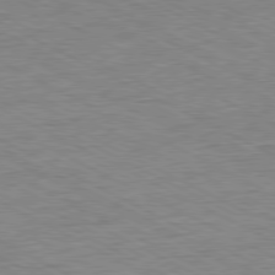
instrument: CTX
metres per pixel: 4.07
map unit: Ap
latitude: -80.8975
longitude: -76.2522
